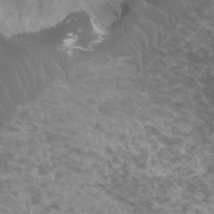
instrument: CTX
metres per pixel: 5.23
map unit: HNhu
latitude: 2.3656
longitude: -1.2726
